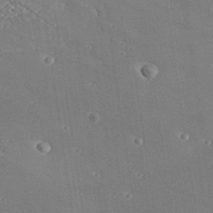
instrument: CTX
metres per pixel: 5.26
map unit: Aa
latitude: 33.3293
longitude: -133.9906
